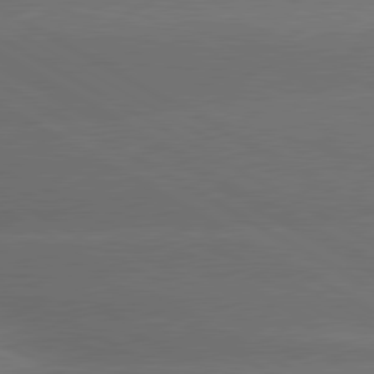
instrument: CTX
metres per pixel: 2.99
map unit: lApd
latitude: 80.6301
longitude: -146.3279
